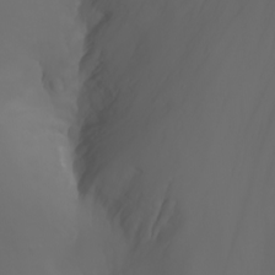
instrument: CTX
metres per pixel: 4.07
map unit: Nhu
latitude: -7.4832
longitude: -82.1199
